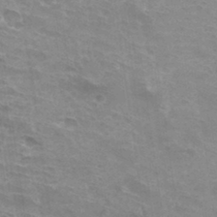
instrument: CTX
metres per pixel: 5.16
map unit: Hto
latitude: 33.2159
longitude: -42.6302
